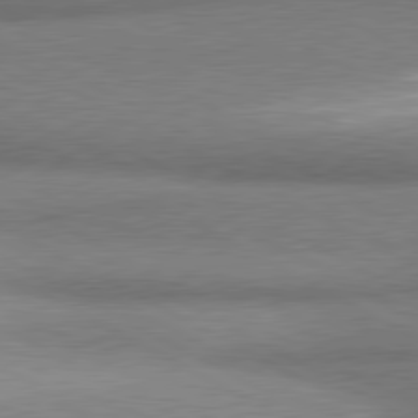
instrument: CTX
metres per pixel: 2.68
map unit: lApd
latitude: 80.5546
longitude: 165.2565
